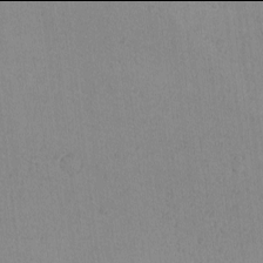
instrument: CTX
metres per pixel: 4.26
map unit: lAvf
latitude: -6.0094
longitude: -114.9135
